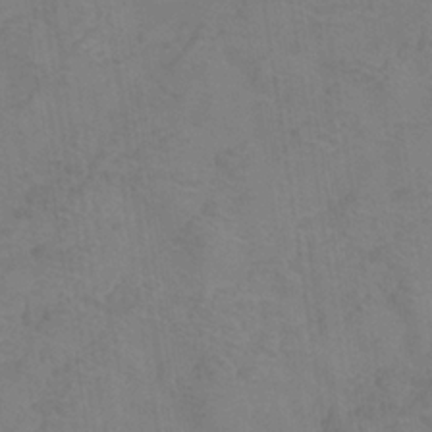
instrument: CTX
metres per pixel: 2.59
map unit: Hve
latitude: -33.8234
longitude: 91.9745
